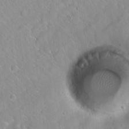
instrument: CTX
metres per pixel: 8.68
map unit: Hto
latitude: 20.6491
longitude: -53.3104
